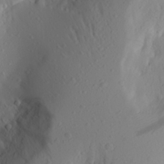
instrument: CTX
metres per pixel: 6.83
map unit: Aa
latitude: 26.9136
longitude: -146.8947
